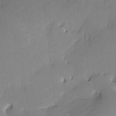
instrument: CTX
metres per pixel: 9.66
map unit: Nve
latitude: -8.2361
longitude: 175.2375
